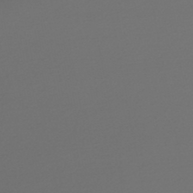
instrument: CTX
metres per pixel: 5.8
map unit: lHb
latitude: -47.8044
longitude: 66.6518
